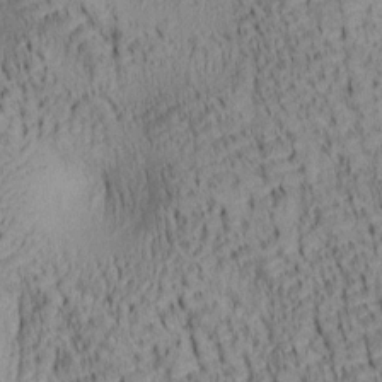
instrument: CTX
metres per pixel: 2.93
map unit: lAa
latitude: 6.8569
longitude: -115.3481
